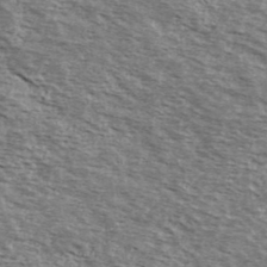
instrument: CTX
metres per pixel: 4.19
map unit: Ave
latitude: 39.0836
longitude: -109.5560
